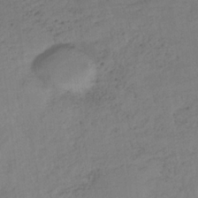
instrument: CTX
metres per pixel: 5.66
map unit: lHb
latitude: -33.1620
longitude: 64.4062
